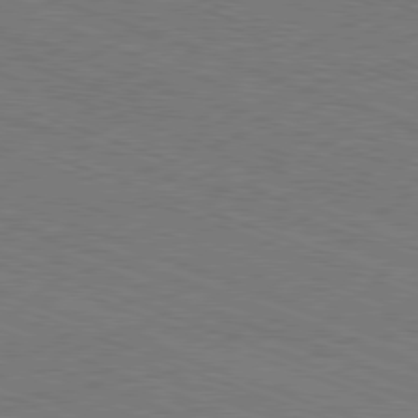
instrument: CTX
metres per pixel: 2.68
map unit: Ap
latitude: -81.1053
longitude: -73.9717
